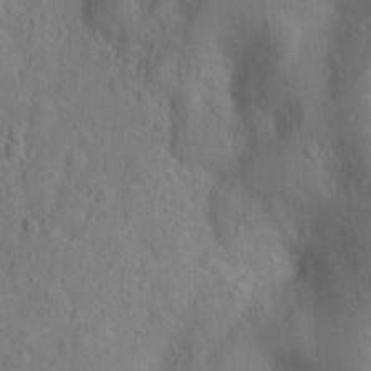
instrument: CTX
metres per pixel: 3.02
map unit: Ht
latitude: 13.6316
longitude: -41.5749
